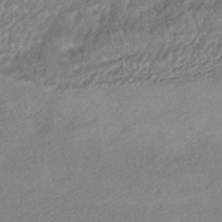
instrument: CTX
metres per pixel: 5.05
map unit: HNhu
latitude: -43.2564
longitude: 95.3698
